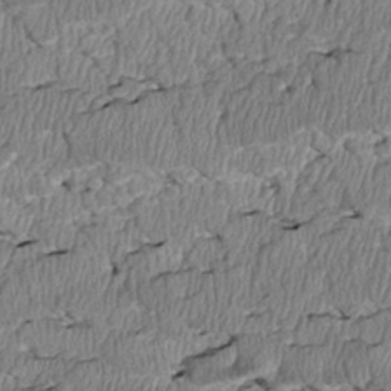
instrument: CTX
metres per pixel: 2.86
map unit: Htu
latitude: 3.2348
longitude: 150.1039
